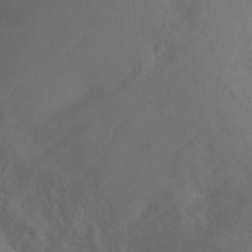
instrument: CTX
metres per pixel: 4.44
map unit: Ht
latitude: -0.4818
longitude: -34.8380
